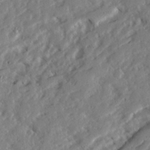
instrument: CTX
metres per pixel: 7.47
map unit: Ave
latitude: 22.6490
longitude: -131.7828
